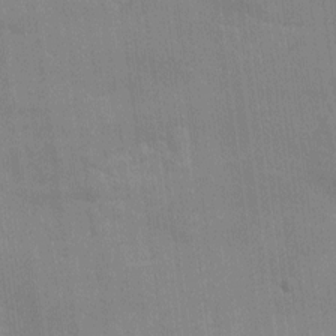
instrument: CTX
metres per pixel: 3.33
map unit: Ht
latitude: -4.8408
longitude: -14.7436
